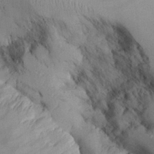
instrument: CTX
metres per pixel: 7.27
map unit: Aa
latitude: 26.4979
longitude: -129.6505
